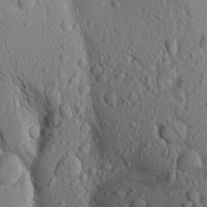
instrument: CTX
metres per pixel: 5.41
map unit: Aa
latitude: 18.1011
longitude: -148.0444
